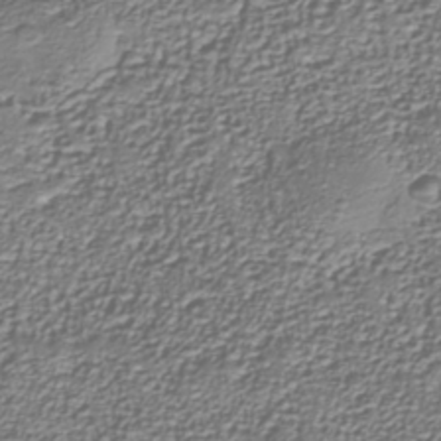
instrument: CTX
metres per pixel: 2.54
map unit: Nhu
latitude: -39.0298
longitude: -84.9136
